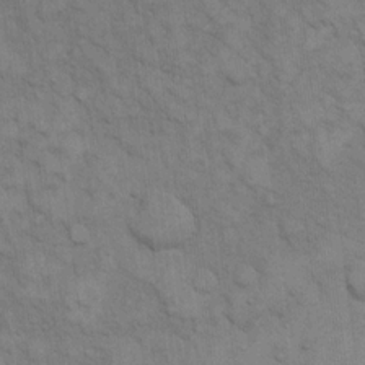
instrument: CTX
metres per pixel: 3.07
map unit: eHh
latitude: 15.8773
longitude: -66.2144
